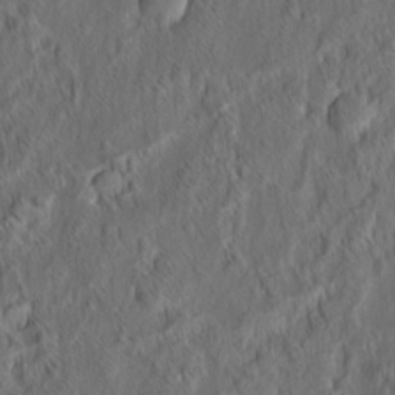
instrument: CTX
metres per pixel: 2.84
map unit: eHh
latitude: 6.5546
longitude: -76.4034
